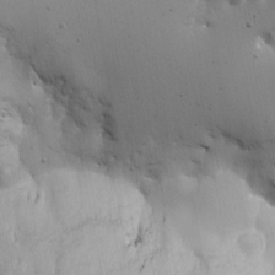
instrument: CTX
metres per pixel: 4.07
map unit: eHh
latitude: -2.7274
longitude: -81.2537
